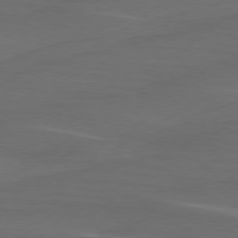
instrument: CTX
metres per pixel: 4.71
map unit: lApd
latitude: 75.6127
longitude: -79.6505
